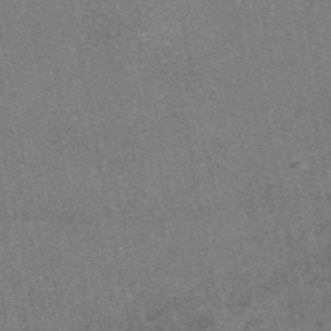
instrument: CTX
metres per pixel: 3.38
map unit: eAb
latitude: 48.0444
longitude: 108.2739
